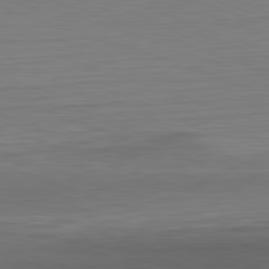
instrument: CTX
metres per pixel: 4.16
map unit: Hpe
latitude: -82.4629
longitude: 10.1417
